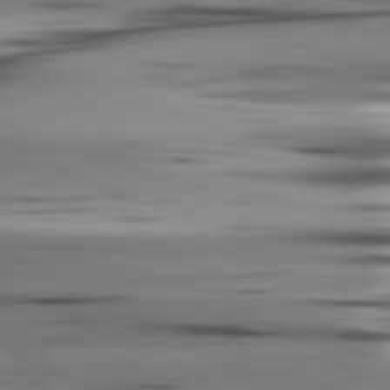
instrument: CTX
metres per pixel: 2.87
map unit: lApd
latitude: 80.7435
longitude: -123.6694
